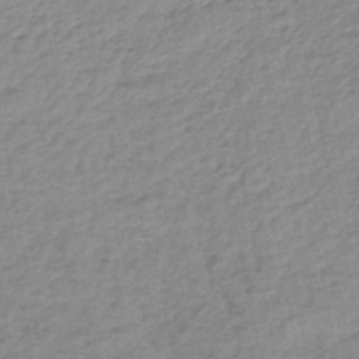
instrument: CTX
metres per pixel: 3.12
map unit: lHb
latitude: -35.0108
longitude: 60.6141
